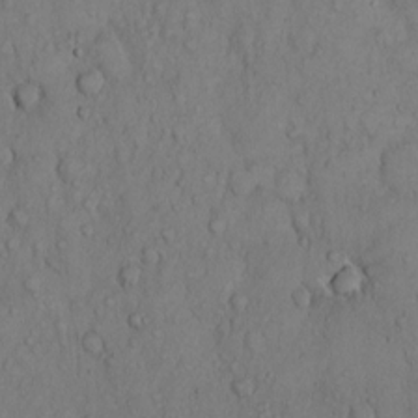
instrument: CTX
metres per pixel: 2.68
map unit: Hto
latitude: 9.8583
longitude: -57.6882
